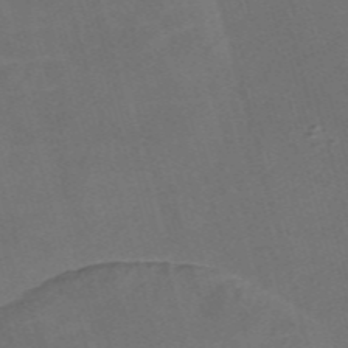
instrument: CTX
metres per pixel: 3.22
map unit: Nve
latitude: -58.3873
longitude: 64.5196
